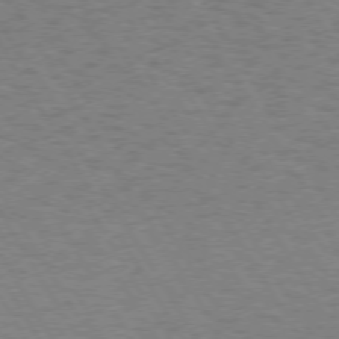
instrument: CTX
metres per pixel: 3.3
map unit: Hpe
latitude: 72.7436
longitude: -129.2159
